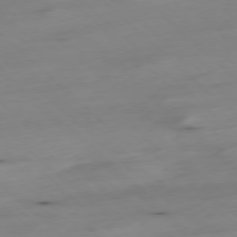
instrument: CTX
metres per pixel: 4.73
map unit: Ap
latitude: -78.2172
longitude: -61.7449
